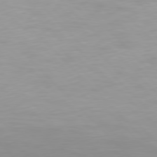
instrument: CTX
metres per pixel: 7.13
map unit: Hpe
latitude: 77.4804
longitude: -167.2159
